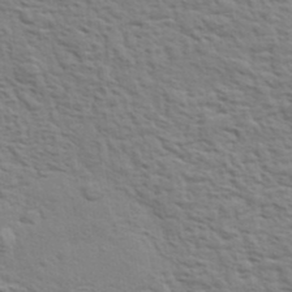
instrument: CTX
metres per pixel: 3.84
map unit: eHh
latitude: 37.0837
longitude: -81.3293
